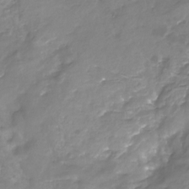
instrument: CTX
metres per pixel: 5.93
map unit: Nhu
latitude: -22.8408
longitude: -57.0269
